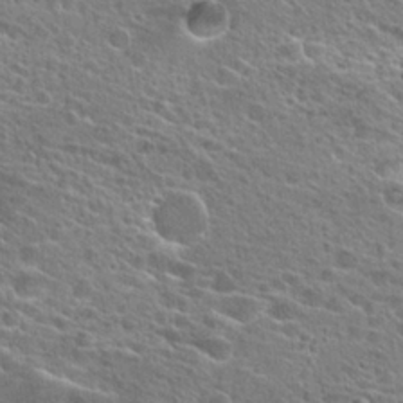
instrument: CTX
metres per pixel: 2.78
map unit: Hto
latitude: 25.5938
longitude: -44.4979
